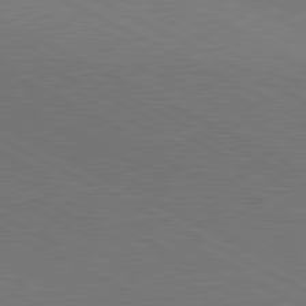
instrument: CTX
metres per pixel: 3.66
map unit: lApd
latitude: 81.1214
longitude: 149.8423
